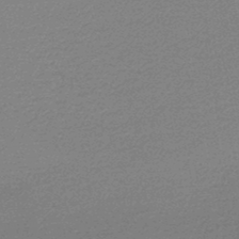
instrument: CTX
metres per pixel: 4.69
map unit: lHb
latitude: -46.0850
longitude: 57.9556
